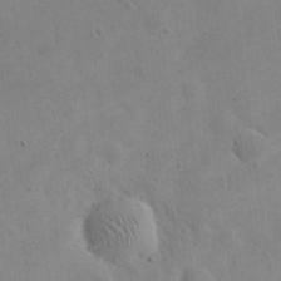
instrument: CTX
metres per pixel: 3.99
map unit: eHh
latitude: 25.2725
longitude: -67.3481
